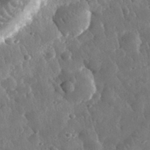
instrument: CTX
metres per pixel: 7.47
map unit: eHh
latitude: 33.1025
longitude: -78.7247
